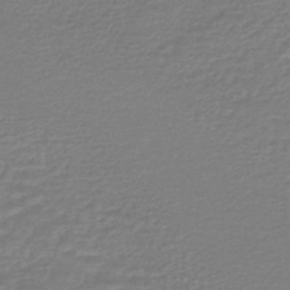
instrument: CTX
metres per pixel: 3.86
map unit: HNhu
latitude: -46.8786
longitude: 98.5763
